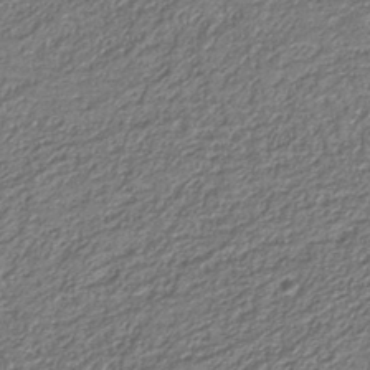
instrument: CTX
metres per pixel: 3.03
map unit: eAb
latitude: -39.1053
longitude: 51.8611
